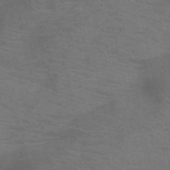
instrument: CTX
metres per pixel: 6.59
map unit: HNb
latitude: -46.0661
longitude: -46.9892
